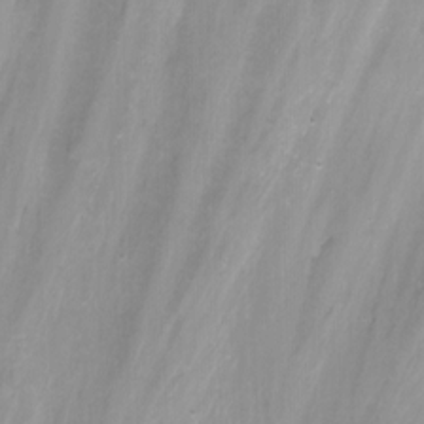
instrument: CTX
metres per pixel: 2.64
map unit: Nhu
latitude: -11.8045
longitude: -47.6883
